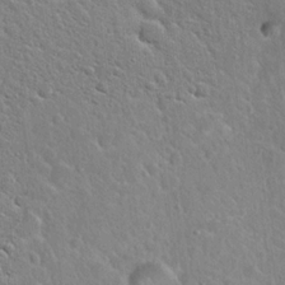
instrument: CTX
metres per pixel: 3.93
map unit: Hto
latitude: 21.4049
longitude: -50.8569
